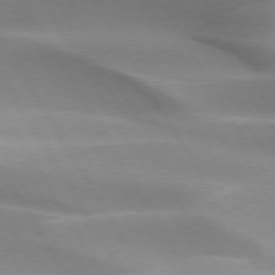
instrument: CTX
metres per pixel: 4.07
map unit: lApd
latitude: 73.4427
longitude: -51.3670
